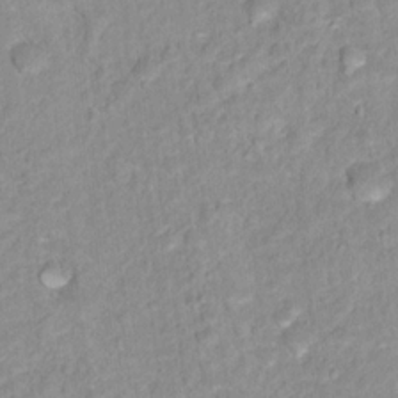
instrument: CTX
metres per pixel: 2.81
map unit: Nhu
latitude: 16.8947
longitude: -32.0633
